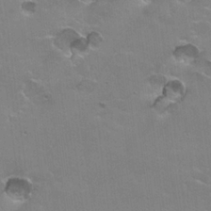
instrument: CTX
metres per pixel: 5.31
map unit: Hto
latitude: 21.5938
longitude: -32.0633
